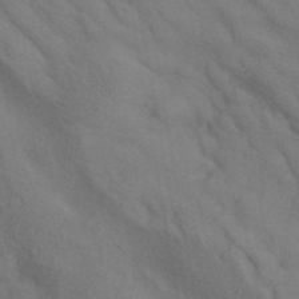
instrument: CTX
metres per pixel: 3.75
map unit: ANa
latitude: 42.7057
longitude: 55.6722
